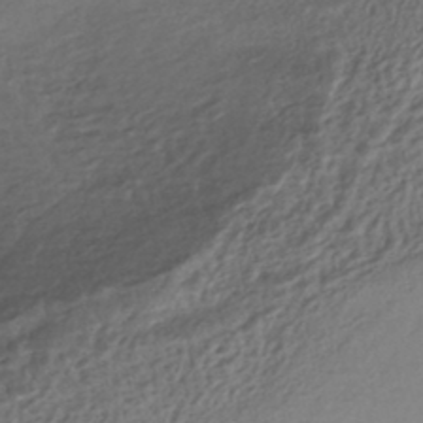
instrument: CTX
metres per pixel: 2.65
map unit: HNhu
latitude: -43.3887
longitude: 96.0472
